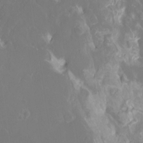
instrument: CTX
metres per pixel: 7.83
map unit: Htu
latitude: -12.9164
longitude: -70.6490
